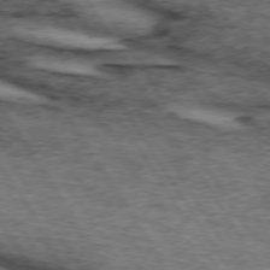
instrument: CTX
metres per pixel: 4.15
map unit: lApd
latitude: 73.4994
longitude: -74.5546
